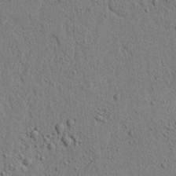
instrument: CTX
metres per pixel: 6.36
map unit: lAvf
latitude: 6.3089
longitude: 166.9164
